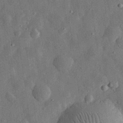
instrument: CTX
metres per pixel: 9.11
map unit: eHh
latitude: 31.6883
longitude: -75.2915
